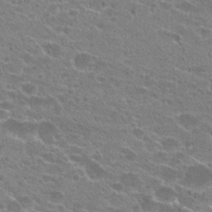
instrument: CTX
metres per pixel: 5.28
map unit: Hto
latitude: 23.2726
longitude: -43.5560
